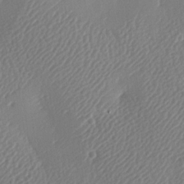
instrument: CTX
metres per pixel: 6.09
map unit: lAa
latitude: -8.9731
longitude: -127.9717
